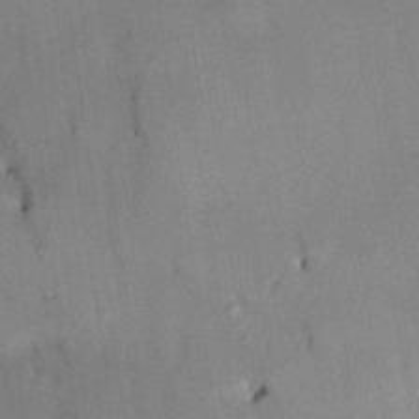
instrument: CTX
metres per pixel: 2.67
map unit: HNhu
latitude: 14.0633
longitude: 10.8597
